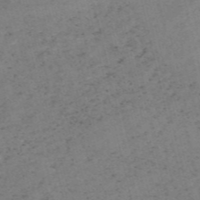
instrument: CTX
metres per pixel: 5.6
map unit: HNb
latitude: -55.2376
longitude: -47.9717
